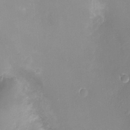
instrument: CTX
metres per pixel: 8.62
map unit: Ht
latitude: -9.8044
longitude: -20.9703
